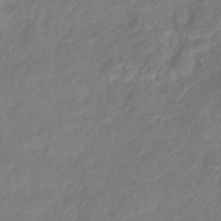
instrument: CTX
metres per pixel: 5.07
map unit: HNhu
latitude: -43.5210
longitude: 91.2943
